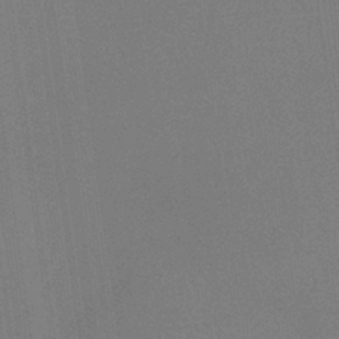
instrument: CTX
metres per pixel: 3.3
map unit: HNb
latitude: -35.4454
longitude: 54.4629
